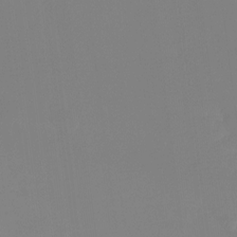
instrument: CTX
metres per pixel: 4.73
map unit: Ht
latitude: -14.3496
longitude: -53.8206
